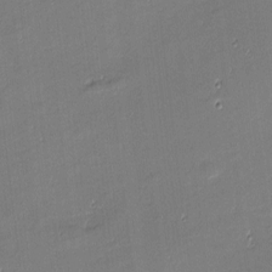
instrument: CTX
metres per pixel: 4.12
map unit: eHh
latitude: -3.1053
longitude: -81.6883
